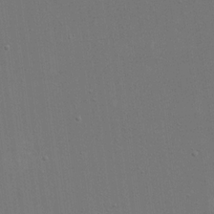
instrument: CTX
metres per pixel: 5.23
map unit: eHh
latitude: 19.4615
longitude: -69.2537
